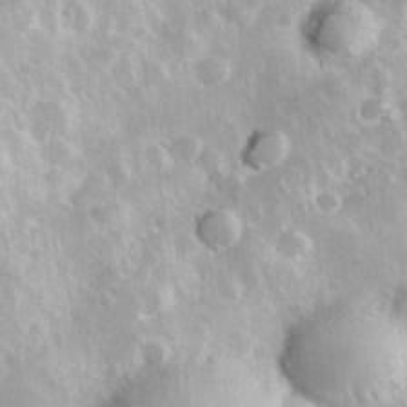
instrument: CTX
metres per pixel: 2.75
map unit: Hve
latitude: 24.5734
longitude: 146.5573
